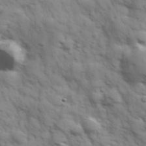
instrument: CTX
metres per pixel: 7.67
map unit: Hve
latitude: 32.1011
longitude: 150.5763
